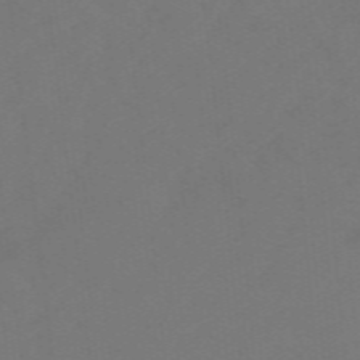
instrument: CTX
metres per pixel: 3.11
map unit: eHb
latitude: -49.5966
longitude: 83.6911
